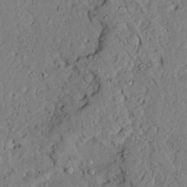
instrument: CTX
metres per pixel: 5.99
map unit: Ave
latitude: 23.9906
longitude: -132.7057
